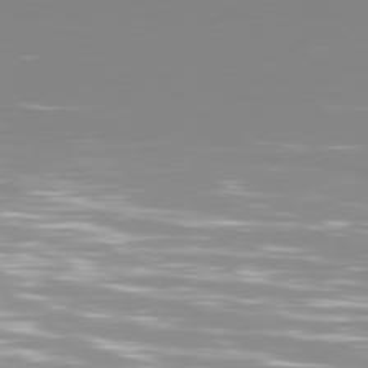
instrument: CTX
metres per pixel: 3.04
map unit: Hpe
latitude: 76.8002
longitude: -127.9906
